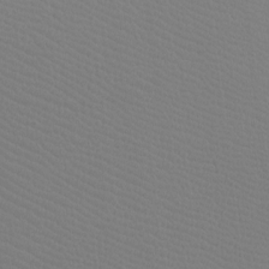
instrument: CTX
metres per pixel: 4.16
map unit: Ht
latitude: -4.1983
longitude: -26.3656
